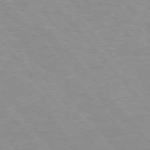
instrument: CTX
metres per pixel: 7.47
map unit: Hpe
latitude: 75.9528
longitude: -155.0458
